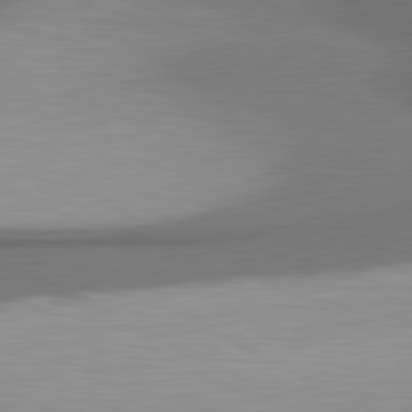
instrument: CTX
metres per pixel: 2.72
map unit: lApd
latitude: 80.9136
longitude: 175.9178
